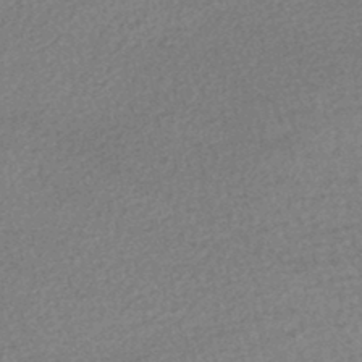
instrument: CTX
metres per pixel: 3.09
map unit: HNhu
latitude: -47.6533
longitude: 103.3888
